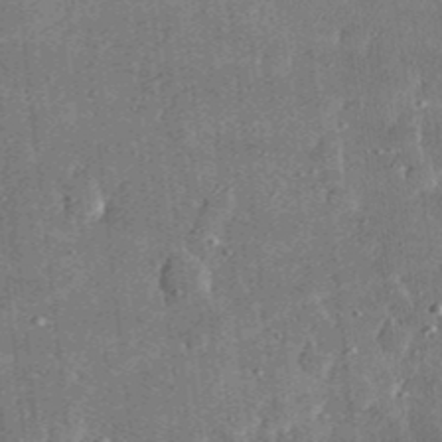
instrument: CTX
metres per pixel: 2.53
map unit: lHvf
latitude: 31.3482
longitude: -89.8584
